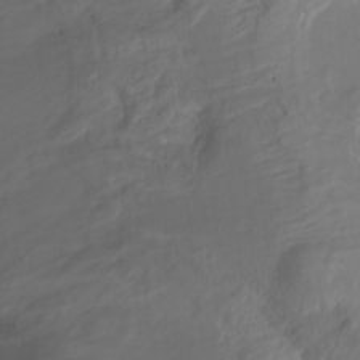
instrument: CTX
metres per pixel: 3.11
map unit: Ht
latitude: -14.0472
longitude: -57.2348
